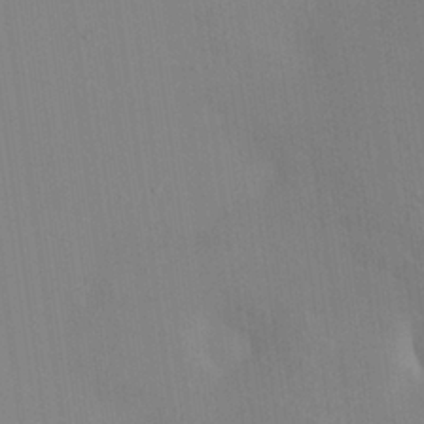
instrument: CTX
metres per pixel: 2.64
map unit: HNhu
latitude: 5.4048
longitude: 4.6329
